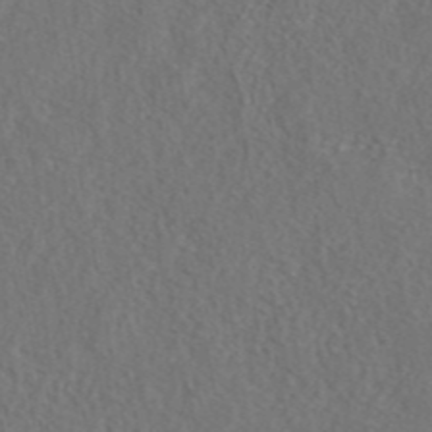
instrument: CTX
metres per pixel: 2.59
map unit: eAb
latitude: 42.8947
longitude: 104.8786
